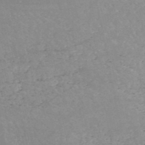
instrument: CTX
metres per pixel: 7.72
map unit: HNb
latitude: -52.4818
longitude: -41.8394
